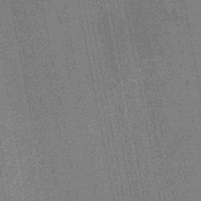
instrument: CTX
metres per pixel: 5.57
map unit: HNb
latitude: -45.3888
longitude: 52.7274
